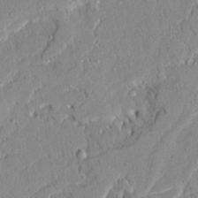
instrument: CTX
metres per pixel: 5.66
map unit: Ave
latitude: 22.7624
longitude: -128.9514
